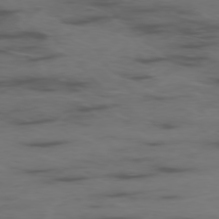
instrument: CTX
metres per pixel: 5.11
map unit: Ap
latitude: -76.8597
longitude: -66.1388
